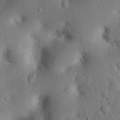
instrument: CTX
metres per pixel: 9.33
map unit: eHh
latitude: 24.1577
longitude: -71.5749
